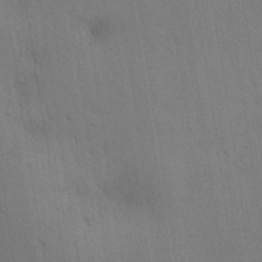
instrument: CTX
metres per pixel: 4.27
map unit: Ave
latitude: 11.1781
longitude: -107.8016
